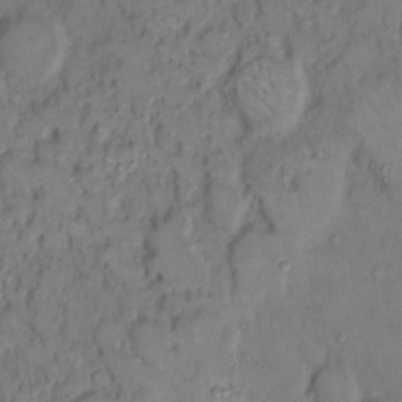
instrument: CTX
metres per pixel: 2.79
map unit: eHh
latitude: 9.3860
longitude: -61.8394
